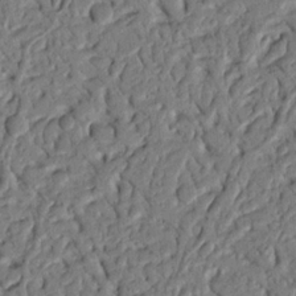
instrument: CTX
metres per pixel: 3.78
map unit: Nhu
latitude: 20.3468
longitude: -78.2145
